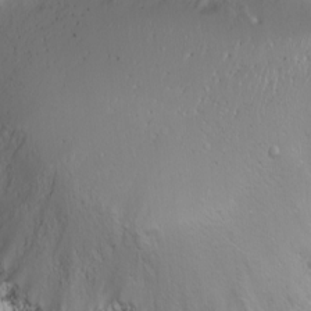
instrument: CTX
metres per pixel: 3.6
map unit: eHh
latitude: 1.5560
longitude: -54.3467
